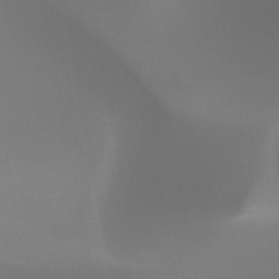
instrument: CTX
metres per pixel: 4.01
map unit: HNhu
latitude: -47.9367
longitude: 30.1983
